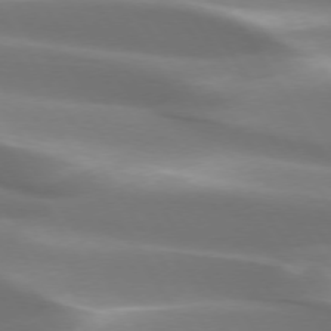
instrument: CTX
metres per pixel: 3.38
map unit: lApd
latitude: 73.6694
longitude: -50.4790
